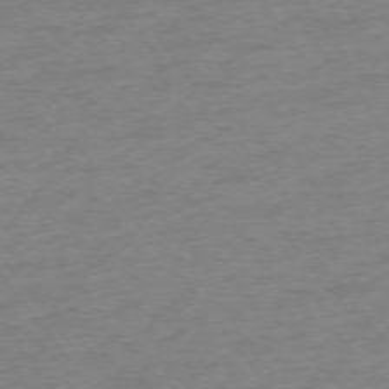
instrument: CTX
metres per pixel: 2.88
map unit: Ap
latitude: -75.4644
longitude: -65.4426
